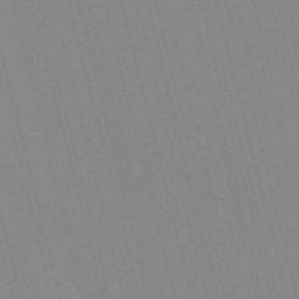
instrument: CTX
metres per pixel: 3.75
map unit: Nve
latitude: -57.1998
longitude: 61.7478
